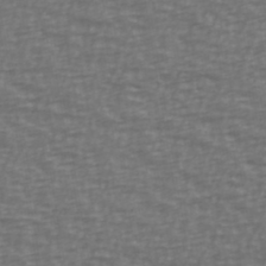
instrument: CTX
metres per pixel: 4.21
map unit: Ave
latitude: 39.2537
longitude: -113.4804
